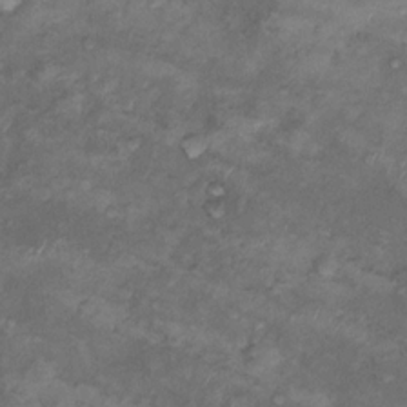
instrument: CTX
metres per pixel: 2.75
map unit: Nhu
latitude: 10.5357
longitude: -26.7435
